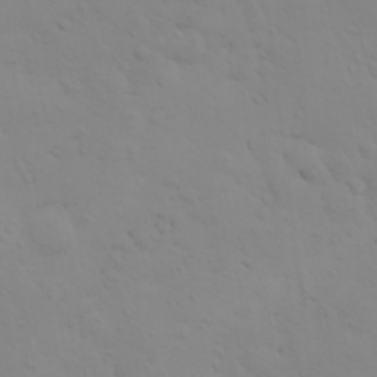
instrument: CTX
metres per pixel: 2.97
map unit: HNhu
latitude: 6.8758
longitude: 14.1984
